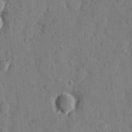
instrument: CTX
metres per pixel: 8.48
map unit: eHh
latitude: 9.5371
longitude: -67.3859
